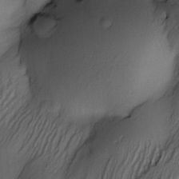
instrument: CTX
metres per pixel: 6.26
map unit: Nve
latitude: -23.0298
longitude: -137.8017
